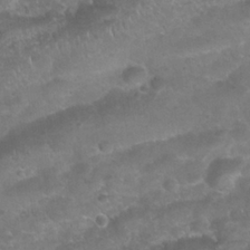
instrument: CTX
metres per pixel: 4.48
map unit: Nhu
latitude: 25.2537
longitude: -52.2901
